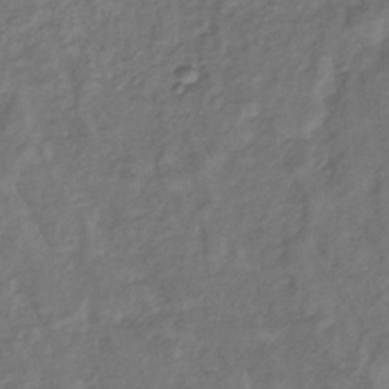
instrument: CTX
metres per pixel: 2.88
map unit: lHb
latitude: -36.8974
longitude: 71.8045
